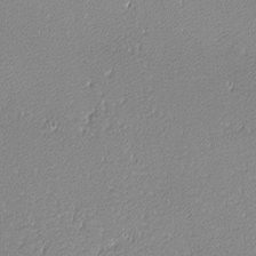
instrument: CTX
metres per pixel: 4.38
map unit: lHvf
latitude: -12.1984
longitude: -103.6883
